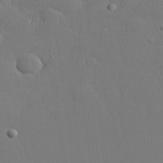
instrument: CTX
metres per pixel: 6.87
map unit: lHvf
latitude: 23.4993
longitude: 141.6344
